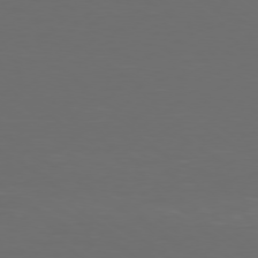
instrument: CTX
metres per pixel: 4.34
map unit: Ap
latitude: -78.9163
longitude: -93.1025
